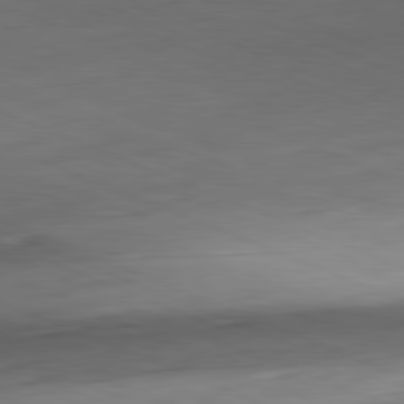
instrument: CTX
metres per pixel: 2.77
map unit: Hpe
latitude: -82.1606
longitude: 14.1984
